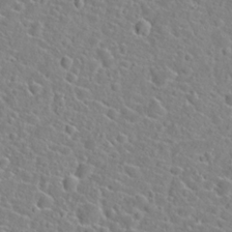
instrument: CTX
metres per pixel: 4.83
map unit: Hto
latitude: 21.7072
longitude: -45.0836
